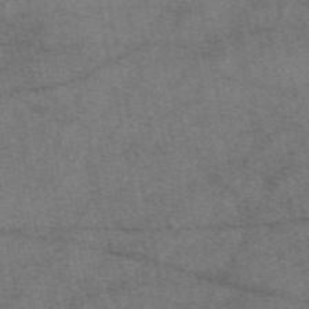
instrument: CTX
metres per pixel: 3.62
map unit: eAb
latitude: 48.5546
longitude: 108.1795
